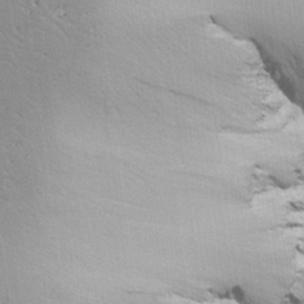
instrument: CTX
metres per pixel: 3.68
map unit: lHvf
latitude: 21.9339
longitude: 141.4643
